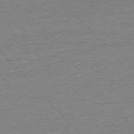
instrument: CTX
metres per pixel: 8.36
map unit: Ap
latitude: -76.5574
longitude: -93.0458
